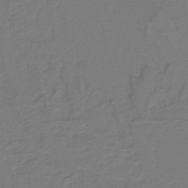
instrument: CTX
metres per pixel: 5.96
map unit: lHb
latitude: -41.3321
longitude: 52.3684
